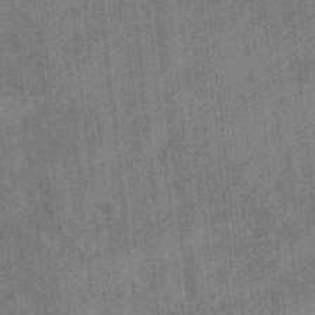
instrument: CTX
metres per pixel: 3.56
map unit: eHb
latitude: -34.7463
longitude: 79.0108
